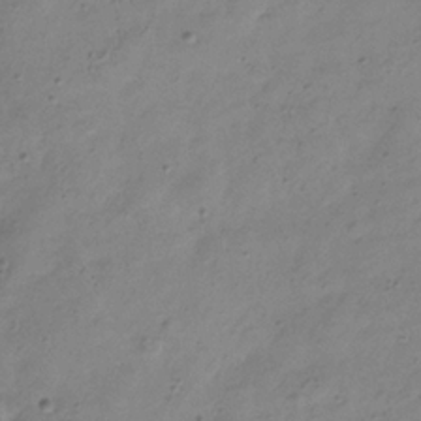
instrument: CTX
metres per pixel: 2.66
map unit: Hve
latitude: -34.2173
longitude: 89.1620
